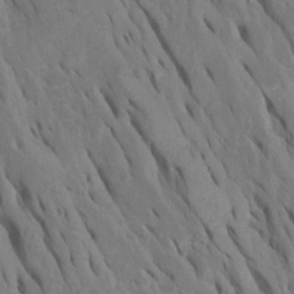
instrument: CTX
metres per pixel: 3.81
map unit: Htu
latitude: -6.5384
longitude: 144.9920
